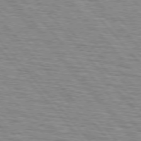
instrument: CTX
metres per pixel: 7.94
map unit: lApd
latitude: 75.7261
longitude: -82.6868
